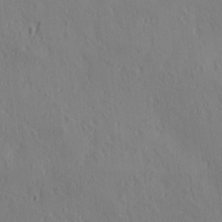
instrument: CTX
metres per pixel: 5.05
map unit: lAa
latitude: 5.7639
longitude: -114.3278
